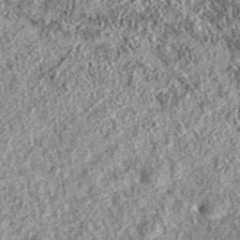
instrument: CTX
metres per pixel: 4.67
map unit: eAb
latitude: 37.3670
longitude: 111.4832
